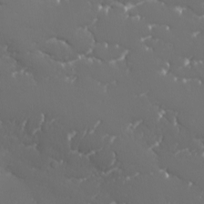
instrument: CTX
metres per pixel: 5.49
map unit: Ave
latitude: 1.7638
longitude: -113.3482
